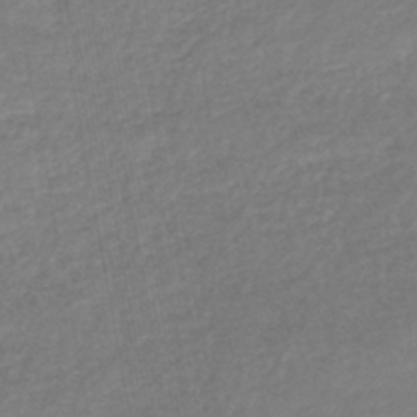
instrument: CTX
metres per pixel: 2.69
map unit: lHb
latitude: -46.1983
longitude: 73.9556
